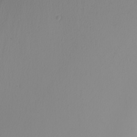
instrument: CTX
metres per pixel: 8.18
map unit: Nhu
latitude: -5.4265
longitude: -93.8205
